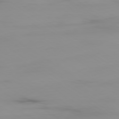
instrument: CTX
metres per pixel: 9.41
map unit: Ap
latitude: -80.0283
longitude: -59.3293
